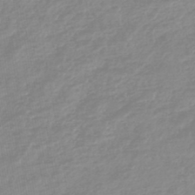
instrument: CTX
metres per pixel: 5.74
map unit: lHb
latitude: -44.3684
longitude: 72.2361
